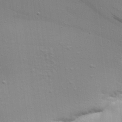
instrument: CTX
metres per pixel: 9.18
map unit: Aa
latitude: 21.8395
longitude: -142.0444
